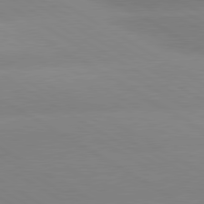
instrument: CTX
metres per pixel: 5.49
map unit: lApd
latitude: 80.2522
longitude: -152.6113
